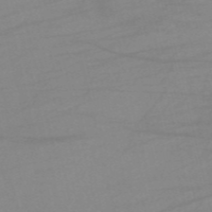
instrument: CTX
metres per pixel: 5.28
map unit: HNb
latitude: -54.3873
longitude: -45.5182
